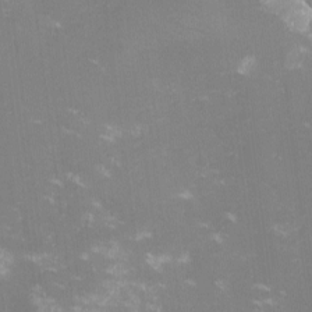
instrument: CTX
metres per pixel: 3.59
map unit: lHvf
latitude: -13.9367
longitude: -100.4790
